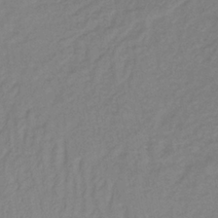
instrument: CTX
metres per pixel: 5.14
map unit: lHb
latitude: -36.9163
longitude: 70.8030
